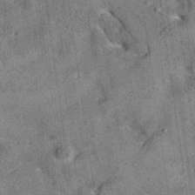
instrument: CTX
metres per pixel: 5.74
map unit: eAb
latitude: 35.3481
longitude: 115.2565
